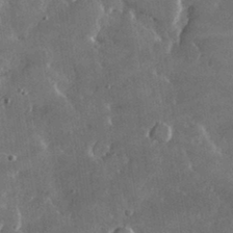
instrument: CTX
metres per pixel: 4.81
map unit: lHvf
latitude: 32.3656
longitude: -92.0444
